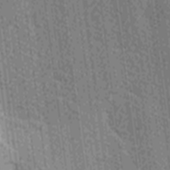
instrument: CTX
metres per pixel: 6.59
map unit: Ave
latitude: -7.1998
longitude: -123.4993
